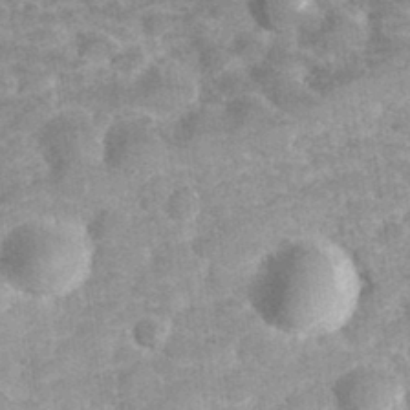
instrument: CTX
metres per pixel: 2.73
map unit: Hve
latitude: 32.0255
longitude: 151.6722
